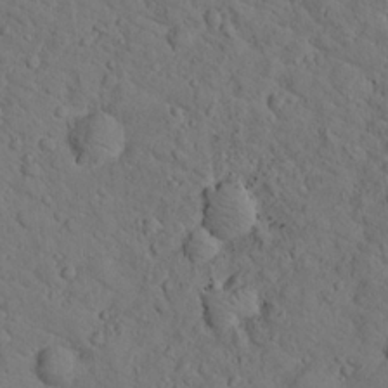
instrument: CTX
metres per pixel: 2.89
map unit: lHvf
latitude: 13.7072
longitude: 178.0850
